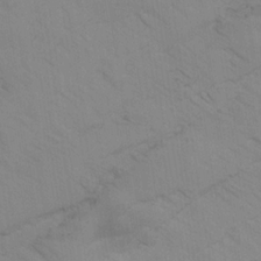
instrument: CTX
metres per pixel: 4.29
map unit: Ave
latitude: -1.2376
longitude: -112.2144
